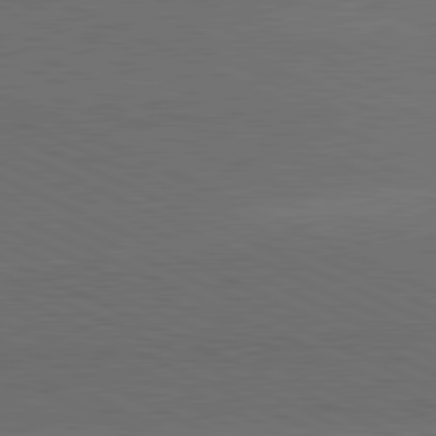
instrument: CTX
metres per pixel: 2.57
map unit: lApd
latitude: 81.4993
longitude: 148.8597
